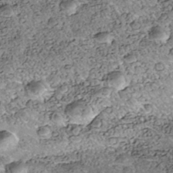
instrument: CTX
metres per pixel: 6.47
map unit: Nhe
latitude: -40.0283
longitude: -117.0270
